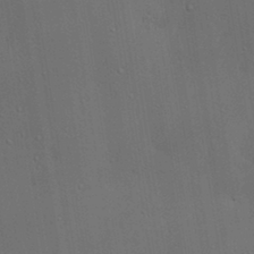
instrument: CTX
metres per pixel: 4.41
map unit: lAa
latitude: 19.9339
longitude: -138.7246
